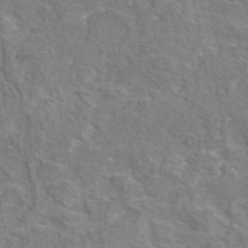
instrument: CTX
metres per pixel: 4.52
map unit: eAb
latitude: 44.9513
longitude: 110.2361
